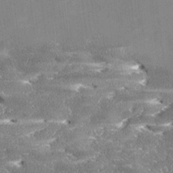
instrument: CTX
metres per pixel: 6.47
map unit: Ave
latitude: 17.7261
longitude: -137.1215
